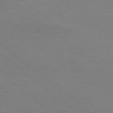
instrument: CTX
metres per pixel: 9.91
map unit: Hpe
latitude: 78.9136
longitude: -123.3482
